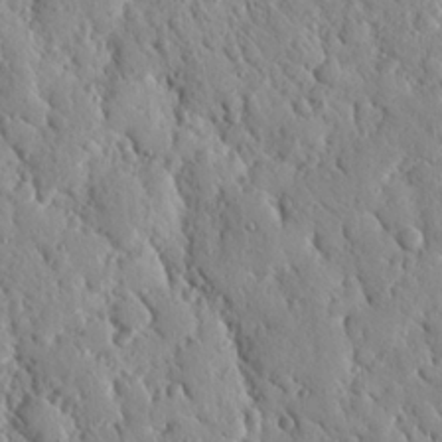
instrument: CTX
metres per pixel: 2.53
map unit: Nhu
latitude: 20.1200
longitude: -79.0459
